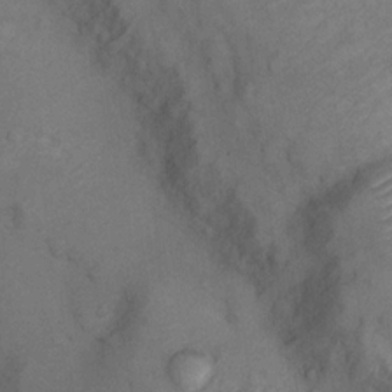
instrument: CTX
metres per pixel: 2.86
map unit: Nhu
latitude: 9.0836
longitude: -23.1781
